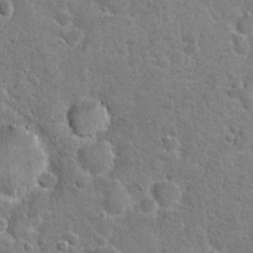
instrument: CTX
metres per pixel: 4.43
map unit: Hto
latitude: 20.9325
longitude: -48.5546
